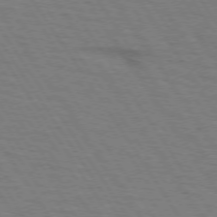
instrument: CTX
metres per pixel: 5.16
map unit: lApd
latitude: 73.1970
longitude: -73.1026
